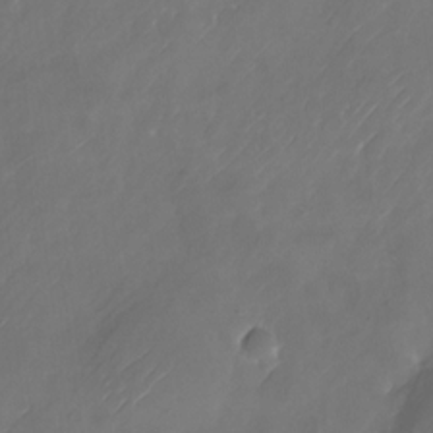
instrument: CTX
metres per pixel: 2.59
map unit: Nhu
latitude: -21.8422
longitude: -72.1767
